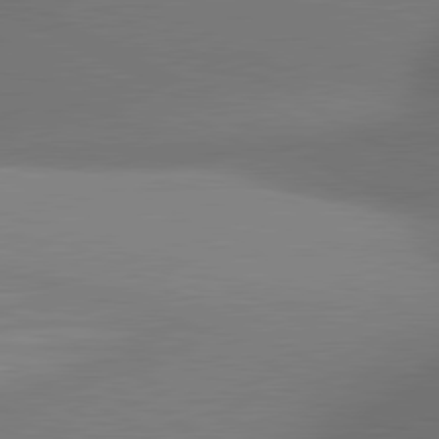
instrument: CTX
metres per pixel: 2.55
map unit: lApd
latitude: 81.1403
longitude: 135.0297
